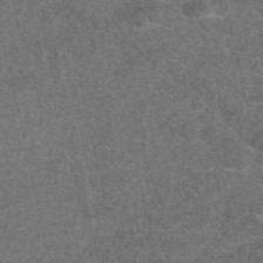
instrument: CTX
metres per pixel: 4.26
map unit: eAb
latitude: 47.8773
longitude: 104.6140
